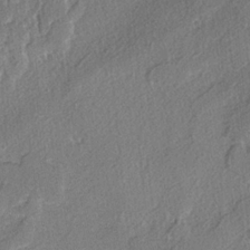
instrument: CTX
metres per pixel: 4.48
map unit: lAvf
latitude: -4.4251
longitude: -108.3278
